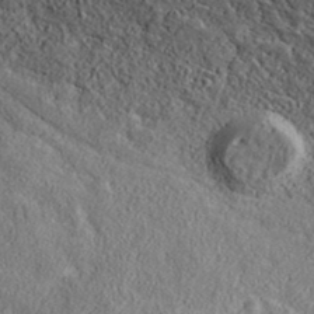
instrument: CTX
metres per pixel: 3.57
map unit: ANa
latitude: 39.2348
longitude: 18.3306
